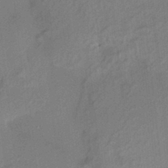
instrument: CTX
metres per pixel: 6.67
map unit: HNhu
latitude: 13.8017
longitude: 10.3684
